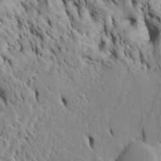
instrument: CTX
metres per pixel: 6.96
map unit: Htu
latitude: -4.6329
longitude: 152.3306
